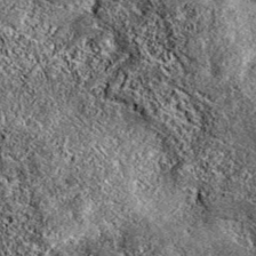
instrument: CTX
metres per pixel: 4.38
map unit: eAb
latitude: 38.6301
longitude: 106.1606
